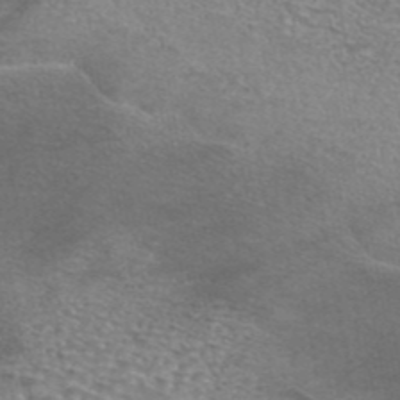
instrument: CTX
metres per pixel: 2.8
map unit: eAb
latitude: 44.2711
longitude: 104.1794
